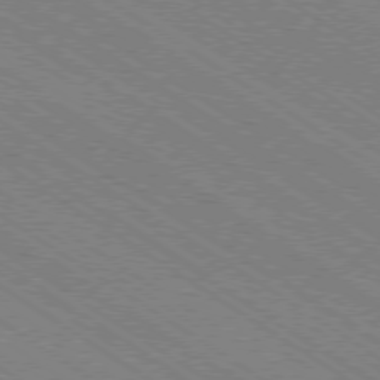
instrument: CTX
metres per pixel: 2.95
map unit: Ap
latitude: -79.2565
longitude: -79.6505
